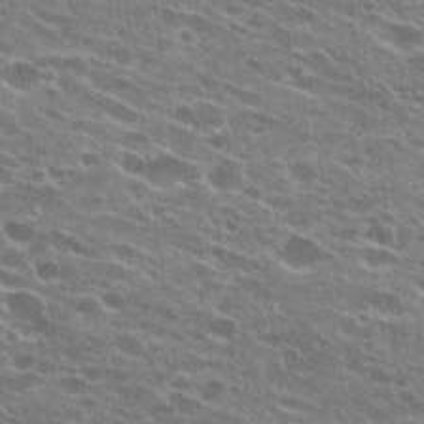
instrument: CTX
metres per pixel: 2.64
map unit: Hto
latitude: 24.5734
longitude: -42.3845
